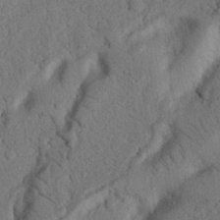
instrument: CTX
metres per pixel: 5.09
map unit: Nhu
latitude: 20.9325
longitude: -76.3278
